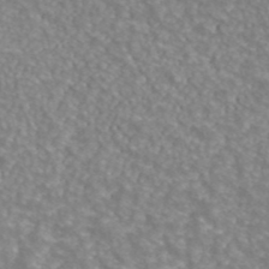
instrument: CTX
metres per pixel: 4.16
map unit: ANa
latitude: 42.8758
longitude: 26.9163
